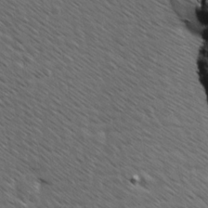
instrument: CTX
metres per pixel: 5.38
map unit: Ave
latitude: 7.9528
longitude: -105.9528
